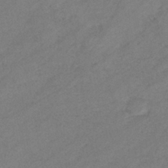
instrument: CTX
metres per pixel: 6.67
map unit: eHb
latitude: -39.8045
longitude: 82.2739
